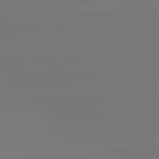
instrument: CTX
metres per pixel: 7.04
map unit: lApd
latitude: 80.9136
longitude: -148.8758
